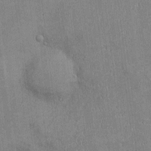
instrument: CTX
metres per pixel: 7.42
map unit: Ht
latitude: -3.9745
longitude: -13.7828
